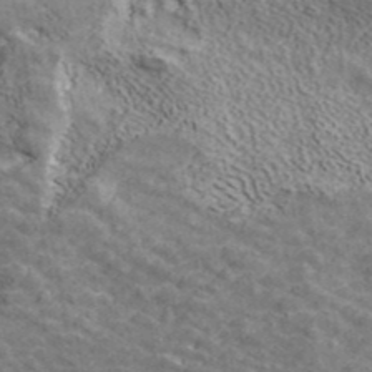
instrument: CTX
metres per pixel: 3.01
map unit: ANa
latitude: 41.3481
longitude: 16.2929
